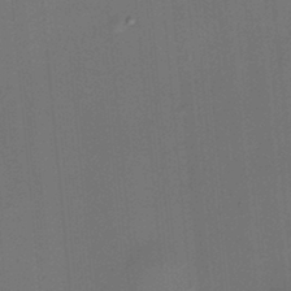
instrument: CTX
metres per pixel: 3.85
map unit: HNhu
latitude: 12.0444
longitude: 10.6708
